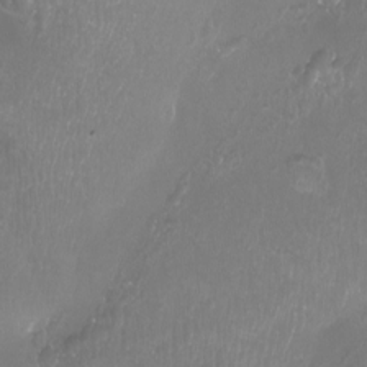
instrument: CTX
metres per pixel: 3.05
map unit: Aa
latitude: -12.4251
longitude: -68.1956
